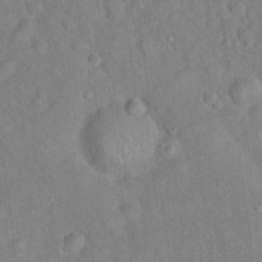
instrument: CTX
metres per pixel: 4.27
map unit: Hto
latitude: 17.7261
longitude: -52.8191
